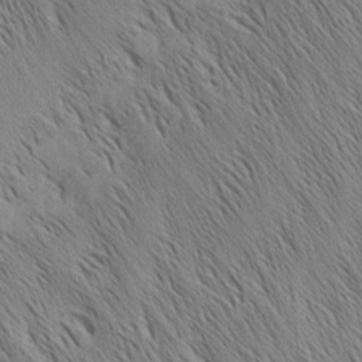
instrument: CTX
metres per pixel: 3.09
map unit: Nhu
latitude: -4.1794
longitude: -149.9717
